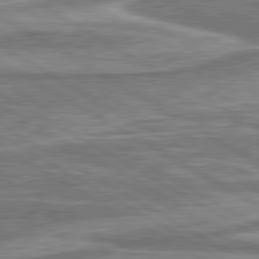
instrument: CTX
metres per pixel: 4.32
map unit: lApd
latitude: 80.5924
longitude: -177.5371
